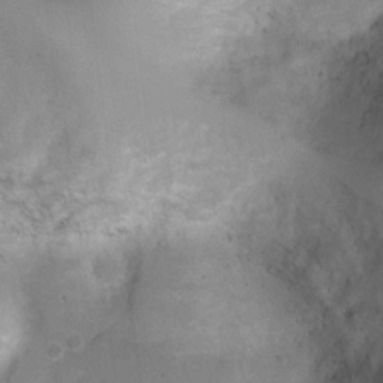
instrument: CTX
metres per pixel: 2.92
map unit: Ht
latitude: 5.0269
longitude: -21.4804
